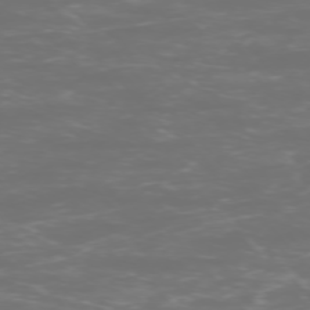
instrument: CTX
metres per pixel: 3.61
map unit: Ap
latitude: -75.3321
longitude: -75.8961
